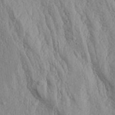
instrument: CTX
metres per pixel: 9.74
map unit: Aa
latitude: 20.3279
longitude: -143.4804
